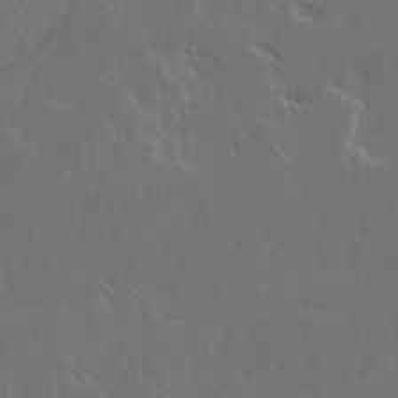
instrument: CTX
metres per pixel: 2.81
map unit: Ave
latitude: 15.0270
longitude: -137.8961
